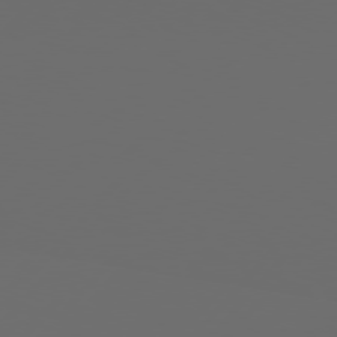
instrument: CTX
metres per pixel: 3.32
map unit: Hpe
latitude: 76.6868
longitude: -139.2915
